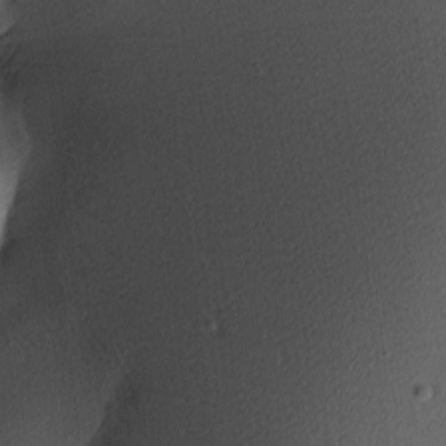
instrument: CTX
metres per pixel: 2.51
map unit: lAa
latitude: 3.3104
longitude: -115.8016
